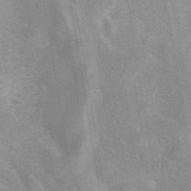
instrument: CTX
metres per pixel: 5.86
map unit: eAb
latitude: 41.5560
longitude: 107.3510
